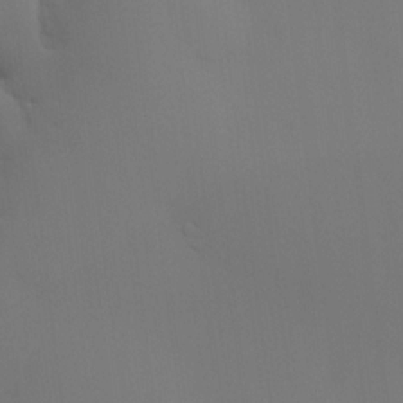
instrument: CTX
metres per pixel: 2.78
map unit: HNhu
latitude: 14.0633
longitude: 13.0864
